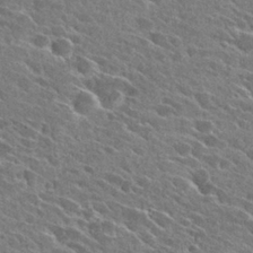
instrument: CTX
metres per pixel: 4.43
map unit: Hto
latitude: 27.4804
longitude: -42.9514
